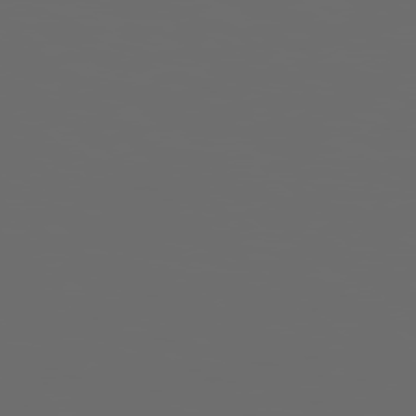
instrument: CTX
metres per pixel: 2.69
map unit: Hpe
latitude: 78.1956
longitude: 176.8219
